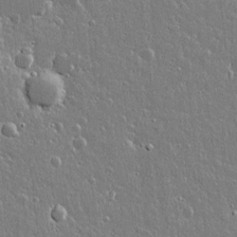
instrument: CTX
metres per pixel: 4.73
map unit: lAvf
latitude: 14.8191
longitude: -128.3656
